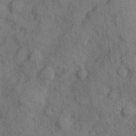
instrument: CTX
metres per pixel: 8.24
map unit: Hve
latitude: 25.1214
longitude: 147.8611
